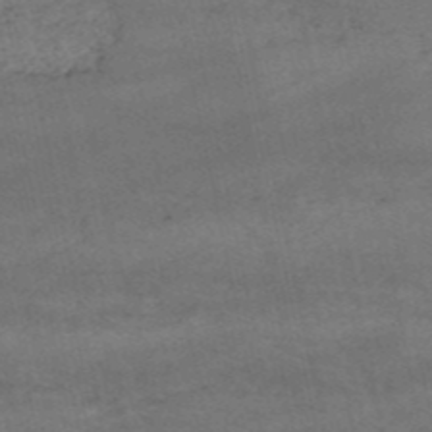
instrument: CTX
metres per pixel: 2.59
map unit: HNb
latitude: -52.9541
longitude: -39.0269
